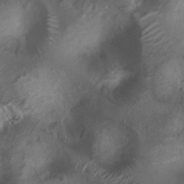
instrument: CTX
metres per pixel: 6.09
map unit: Nhu
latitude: 6.9136
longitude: -21.4615
